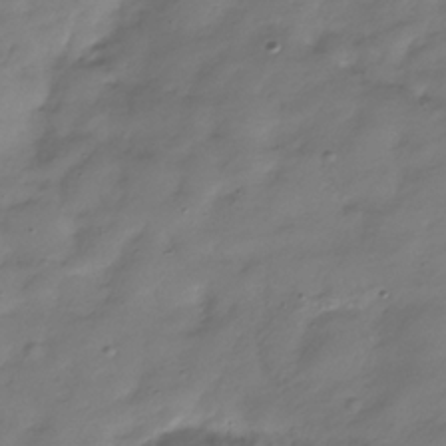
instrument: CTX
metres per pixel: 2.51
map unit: Hve
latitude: -32.1039
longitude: 90.9542
